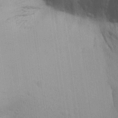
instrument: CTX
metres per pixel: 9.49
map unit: Aa
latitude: 22.4412
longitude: -140.5545
